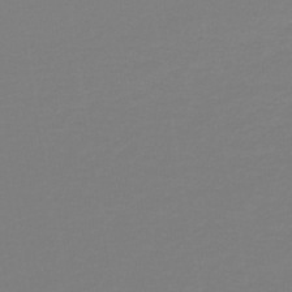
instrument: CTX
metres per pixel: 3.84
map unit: lHb
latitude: -46.3117
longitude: 72.3306
